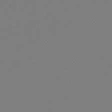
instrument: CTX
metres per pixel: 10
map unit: lHb
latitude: -45.5399
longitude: 70.8408
